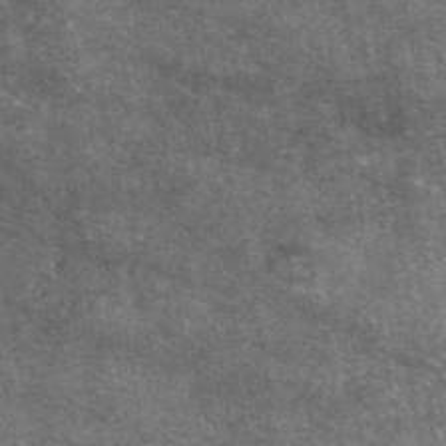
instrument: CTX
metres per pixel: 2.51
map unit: eAb
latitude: 47.4238
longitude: 122.2173
